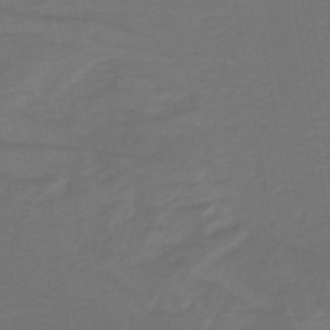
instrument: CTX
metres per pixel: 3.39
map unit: lHb
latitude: -43.5399
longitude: 52.8030
